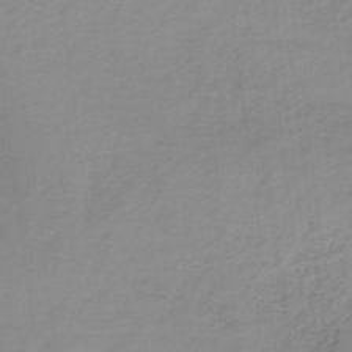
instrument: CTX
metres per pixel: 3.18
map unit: HNb
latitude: -33.8801
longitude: 57.0864
